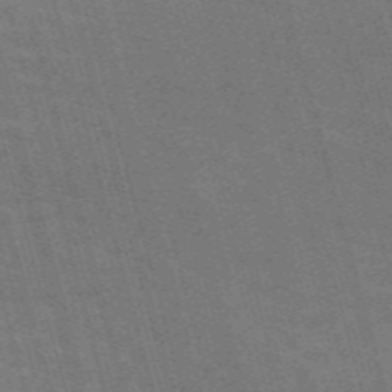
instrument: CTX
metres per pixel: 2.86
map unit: Nve
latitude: -59.4454
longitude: 62.6518
